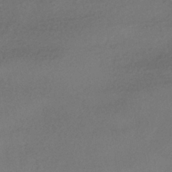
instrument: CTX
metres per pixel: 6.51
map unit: HNhu
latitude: -42.8596
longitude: 95.7477
